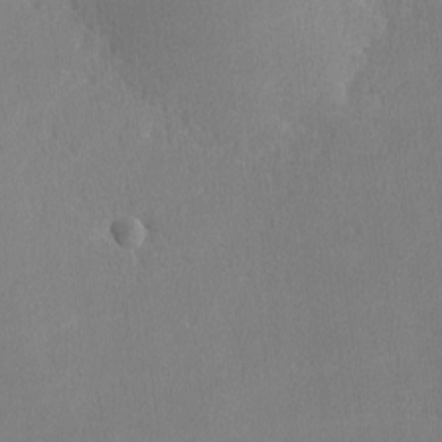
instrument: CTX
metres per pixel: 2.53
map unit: lHvf
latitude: -12.7274
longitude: -100.2145
